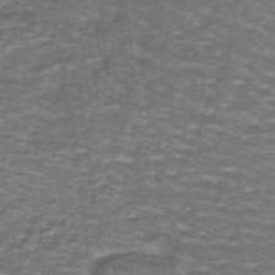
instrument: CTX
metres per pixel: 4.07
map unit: lHb
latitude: -40.9353
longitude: 55.8800
